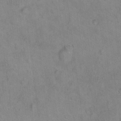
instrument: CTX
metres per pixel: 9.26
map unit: Hto
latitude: 16.7246
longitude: -40.6679
